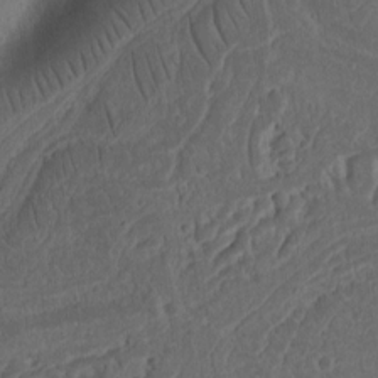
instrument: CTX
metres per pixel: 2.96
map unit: Ht
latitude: 10.7057
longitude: -74.7435
